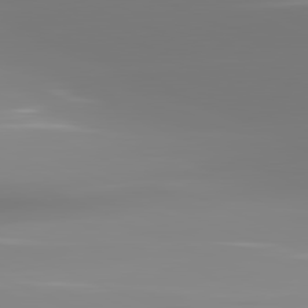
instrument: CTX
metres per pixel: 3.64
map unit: lApd
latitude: 81.9150
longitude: -149.1214
